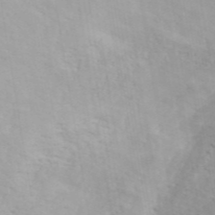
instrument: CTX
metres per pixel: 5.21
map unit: ANa
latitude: 45.9339
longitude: 27.5588
